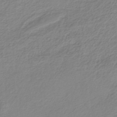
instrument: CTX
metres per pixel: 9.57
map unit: HNb
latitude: -36.0472
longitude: 55.5588
